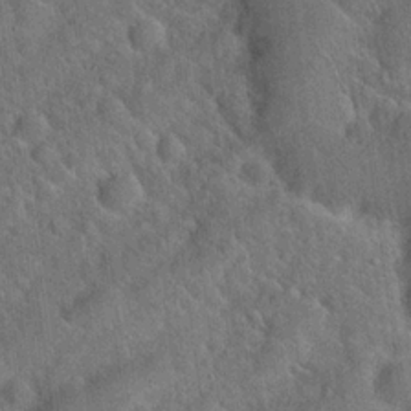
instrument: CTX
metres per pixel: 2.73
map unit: Hto
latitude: 19.8016
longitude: -52.6491
